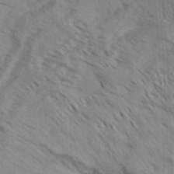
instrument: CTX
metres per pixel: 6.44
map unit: Aa
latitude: 32.5546
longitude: -139.1025
